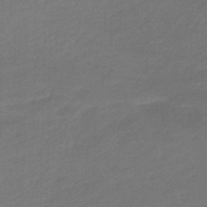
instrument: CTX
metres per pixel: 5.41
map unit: eHb
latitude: -46.3873
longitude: 89.3509
